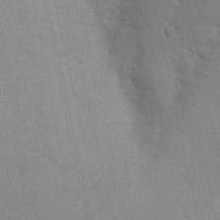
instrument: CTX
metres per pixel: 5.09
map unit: Nhu
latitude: 19.5182
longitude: -73.5938
